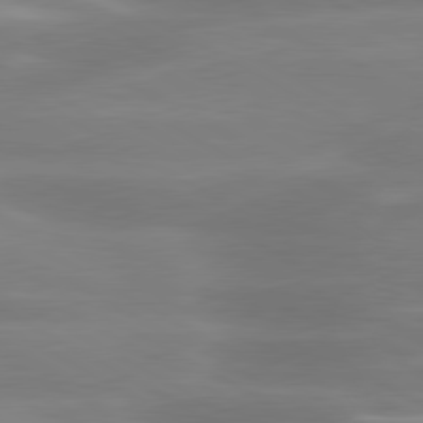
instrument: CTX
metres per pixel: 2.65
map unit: lApd
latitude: 80.4601
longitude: -135.0836
